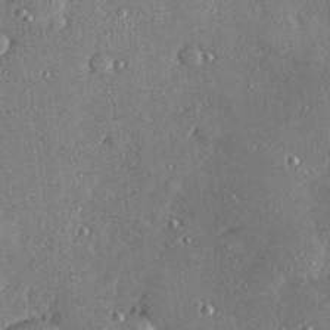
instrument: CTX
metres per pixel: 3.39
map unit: Hve
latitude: 28.3656
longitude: -91.1781
